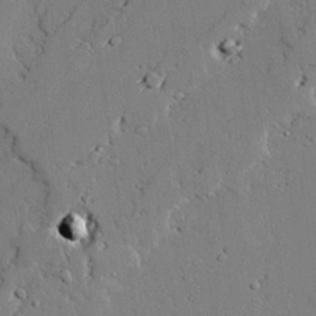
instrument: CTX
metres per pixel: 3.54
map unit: lAvf
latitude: 24.9891
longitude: -109.9717
